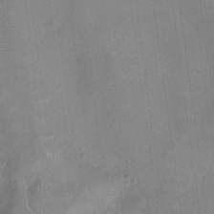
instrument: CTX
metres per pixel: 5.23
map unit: Ht
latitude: -5.0486
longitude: -15.3482
